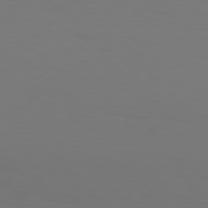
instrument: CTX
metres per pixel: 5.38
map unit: Hpe
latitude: 77.1403
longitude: -133.7450
